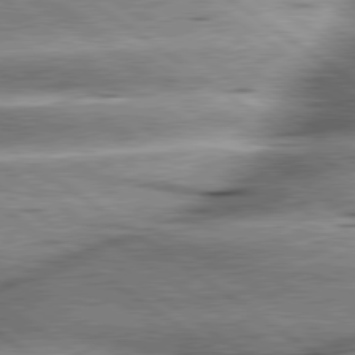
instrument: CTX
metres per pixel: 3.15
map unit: lApd
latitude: 79.8773
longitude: -140.8758
